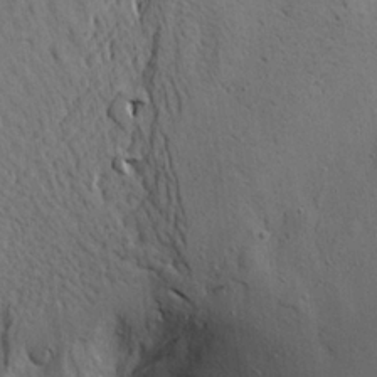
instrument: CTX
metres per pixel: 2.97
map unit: Aa
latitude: 22.0255
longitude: -141.7638
